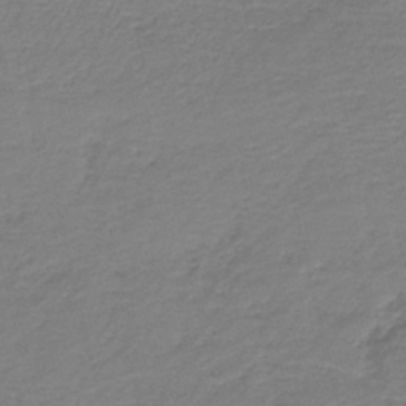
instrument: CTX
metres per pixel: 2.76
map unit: HNb
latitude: -40.8030
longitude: 50.1984
